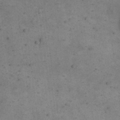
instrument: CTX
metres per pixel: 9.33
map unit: eHh
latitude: 20.5924
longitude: -61.8961
